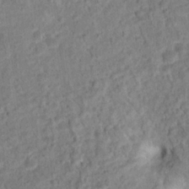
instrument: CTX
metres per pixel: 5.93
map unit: Hto
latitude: 14.5924
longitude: -38.9325
